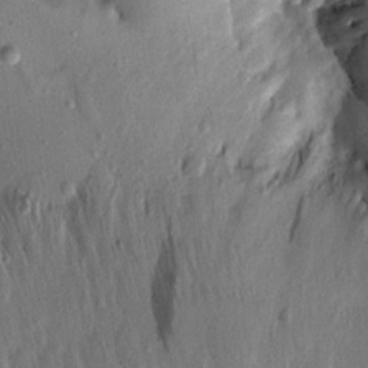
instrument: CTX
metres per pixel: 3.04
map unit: Aa
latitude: 13.2159
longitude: -144.0633
